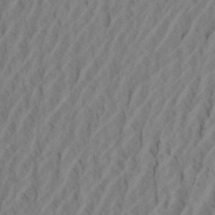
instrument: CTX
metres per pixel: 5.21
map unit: eHh
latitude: 34.7246
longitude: -137.6127
